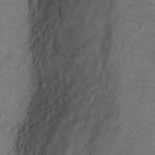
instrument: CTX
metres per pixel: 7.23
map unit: Ht
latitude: 1.4804
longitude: -33.0836
